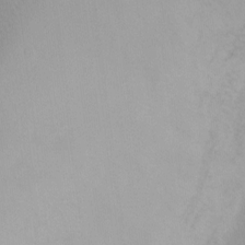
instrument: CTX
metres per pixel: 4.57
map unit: Ht
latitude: -6.7085
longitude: -29.2726
